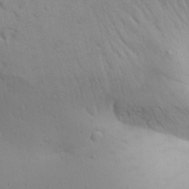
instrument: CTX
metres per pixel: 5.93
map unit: Aa
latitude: 29.2348
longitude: -146.5546
